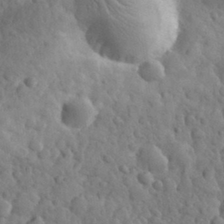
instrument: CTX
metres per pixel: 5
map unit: eHh
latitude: 31.8773
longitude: -68.4790
